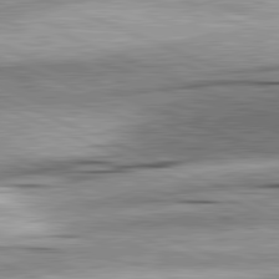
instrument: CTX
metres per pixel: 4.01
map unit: lApd
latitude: 81.9717
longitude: -167.1403
